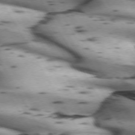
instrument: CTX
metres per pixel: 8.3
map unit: lApd
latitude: 71.7261
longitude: -52.3467
